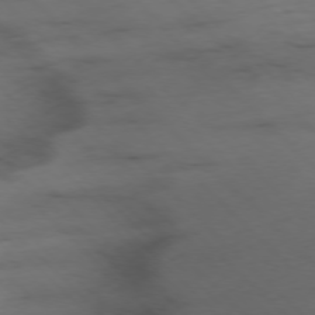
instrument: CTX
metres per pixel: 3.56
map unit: Ap
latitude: -77.1998
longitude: -91.0081
